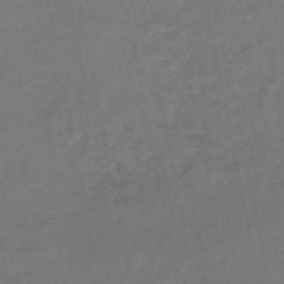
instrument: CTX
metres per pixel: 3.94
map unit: HNhu
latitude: -48.8408
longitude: 100.8219
